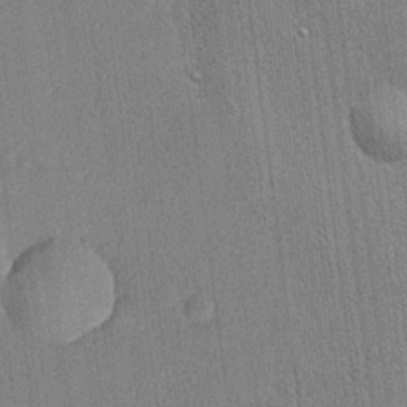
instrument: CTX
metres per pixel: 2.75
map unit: lHvf
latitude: 20.5168
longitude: 141.5588
